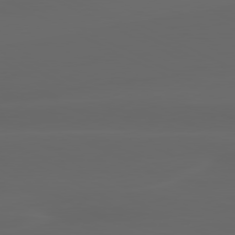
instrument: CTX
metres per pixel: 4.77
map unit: lApd
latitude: 80.1578
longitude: -116.0822
